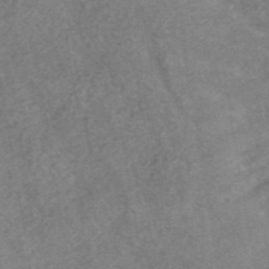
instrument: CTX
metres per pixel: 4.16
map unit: ANa
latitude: 43.5938
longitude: 26.7652
